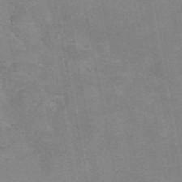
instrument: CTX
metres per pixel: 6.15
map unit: eAb
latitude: 49.3293
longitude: 103.8045
